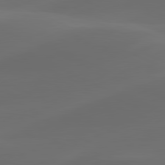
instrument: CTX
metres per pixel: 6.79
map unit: lApd
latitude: 80.8380
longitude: -82.5923
